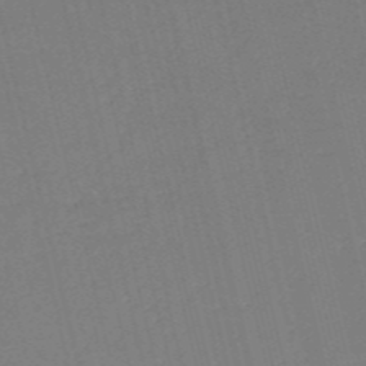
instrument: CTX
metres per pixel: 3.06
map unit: HNb
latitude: -54.8408
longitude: -39.5560
